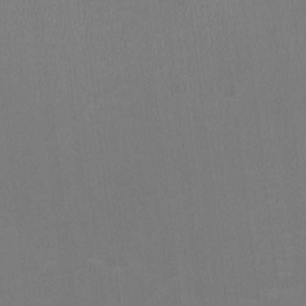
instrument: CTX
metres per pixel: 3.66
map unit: HNhu
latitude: -3.3887
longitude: -2.1578
